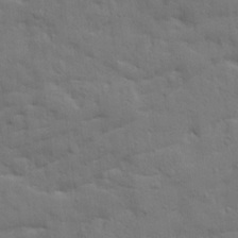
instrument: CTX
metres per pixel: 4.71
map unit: Ave
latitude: 19.6316
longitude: -129.3482
